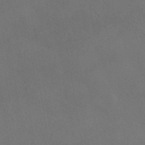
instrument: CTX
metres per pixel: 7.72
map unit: HNhu
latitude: -39.9178
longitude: 97.2943
